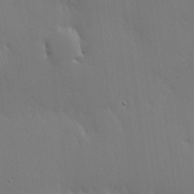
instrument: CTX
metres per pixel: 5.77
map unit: lHvf
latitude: 18.2144
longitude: -117.0459
